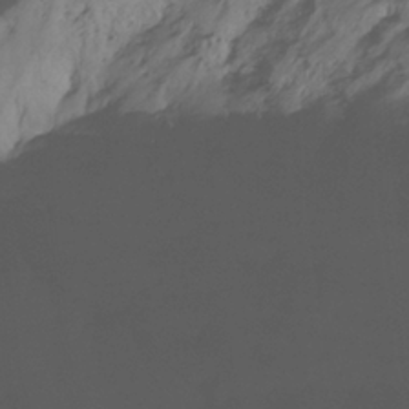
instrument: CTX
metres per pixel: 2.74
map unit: Ht
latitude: -13.1053
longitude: -50.8380
